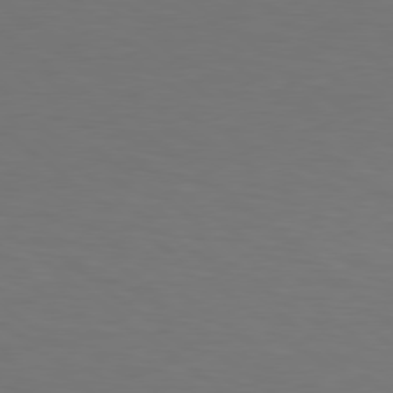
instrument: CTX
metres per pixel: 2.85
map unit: Hpe
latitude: 78.6113
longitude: -173.4993
